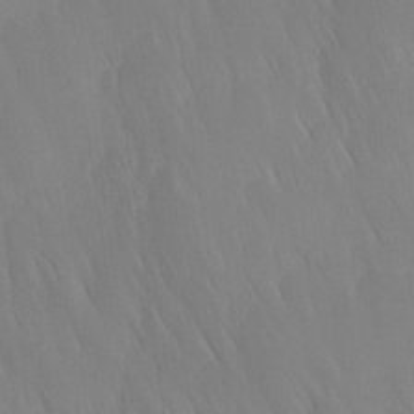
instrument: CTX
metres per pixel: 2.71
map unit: Ave
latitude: 12.5924
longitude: -105.7828
